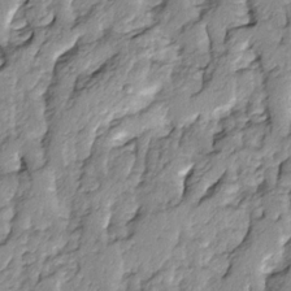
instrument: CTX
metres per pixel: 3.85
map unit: Ave
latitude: 14.0633
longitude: -134.6679
